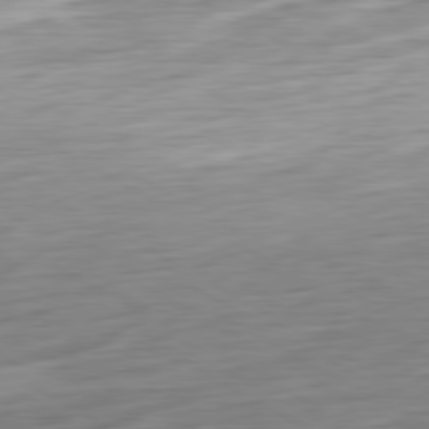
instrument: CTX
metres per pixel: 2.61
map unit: Ap
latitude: -80.7463
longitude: -67.6505
